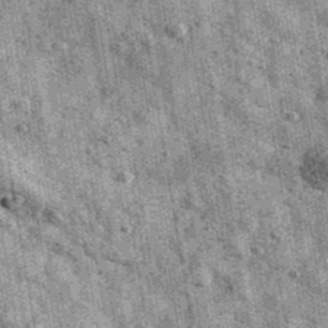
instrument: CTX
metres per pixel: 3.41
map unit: Ave
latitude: 40.7057
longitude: -106.7624
